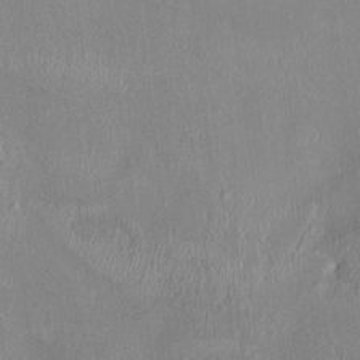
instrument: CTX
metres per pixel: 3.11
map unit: HNhu
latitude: 4.4034
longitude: -6.1011
